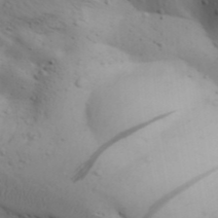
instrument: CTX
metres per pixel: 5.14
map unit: Aa
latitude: 31.6127
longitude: -146.2145
